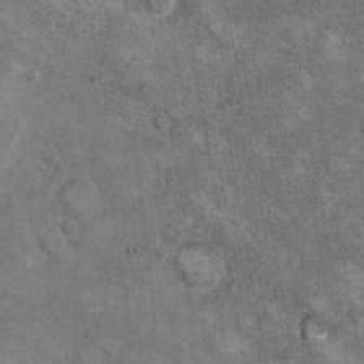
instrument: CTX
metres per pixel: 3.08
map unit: Hto
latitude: 10.3090
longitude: -36.0822
